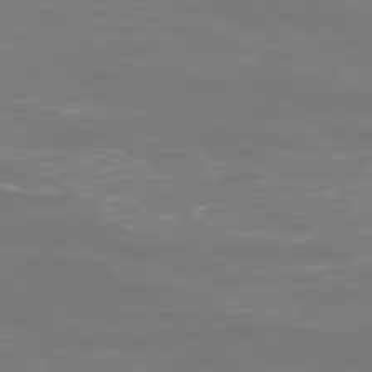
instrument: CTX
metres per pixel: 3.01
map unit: Ap
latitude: -78.9163
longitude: -61.9339
